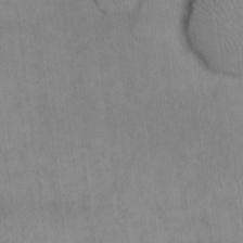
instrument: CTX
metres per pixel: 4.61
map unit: eHh
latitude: 15.3104
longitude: -66.8380
